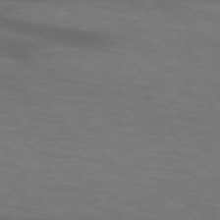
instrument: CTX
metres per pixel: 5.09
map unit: lApd
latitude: 73.9717
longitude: -52.1578
